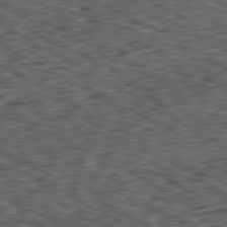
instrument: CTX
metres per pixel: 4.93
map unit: Ap
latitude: -80.7652
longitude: -74.0255
